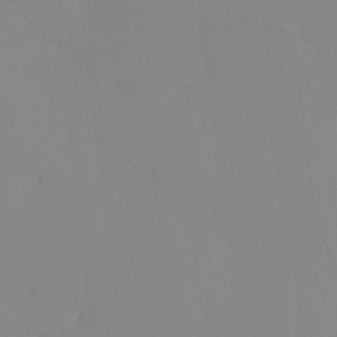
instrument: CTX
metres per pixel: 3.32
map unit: eHh
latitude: -4.0094
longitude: 16.5007
